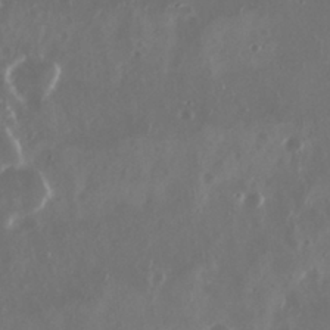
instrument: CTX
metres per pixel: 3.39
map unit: Nhu
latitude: 29.4426
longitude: -58.1767
